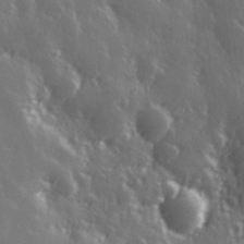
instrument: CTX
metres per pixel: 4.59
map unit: Hve
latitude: 27.9150
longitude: 146.8219
